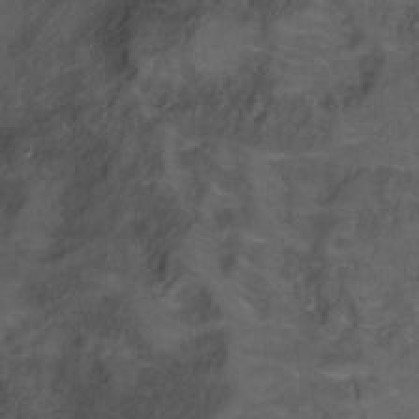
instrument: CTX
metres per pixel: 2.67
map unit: Ht
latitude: 5.3671
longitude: -36.3656
